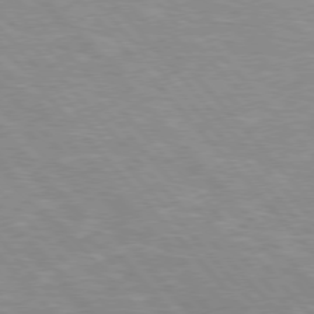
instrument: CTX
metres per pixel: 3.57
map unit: Hpe
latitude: 75.9906
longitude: -155.5371
